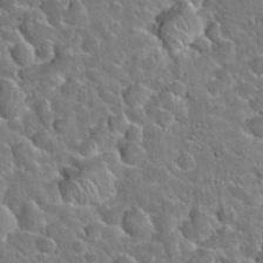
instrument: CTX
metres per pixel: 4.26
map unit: Hto
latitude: 21.1026
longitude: -48.5546
